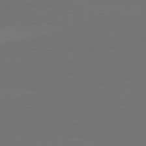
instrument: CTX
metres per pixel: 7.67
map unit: lApd
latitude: 82.4034
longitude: 144.1228
